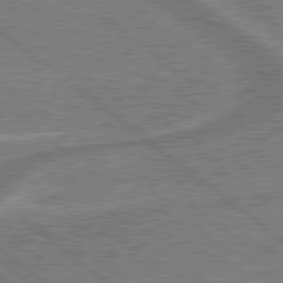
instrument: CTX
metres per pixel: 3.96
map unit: lApd
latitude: 79.4427
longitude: 174.9163
